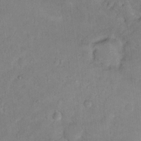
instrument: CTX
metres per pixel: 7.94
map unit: Ht
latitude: 14.3468
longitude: -37.2348
